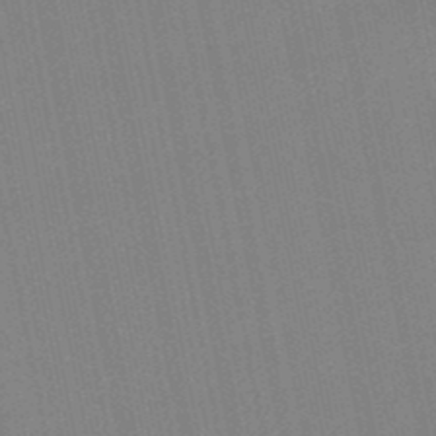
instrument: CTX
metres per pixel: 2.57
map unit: lHb
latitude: -49.2754
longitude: 80.3684
